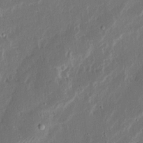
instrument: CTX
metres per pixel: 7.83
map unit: Ave
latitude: 14.8380
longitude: -138.2145
